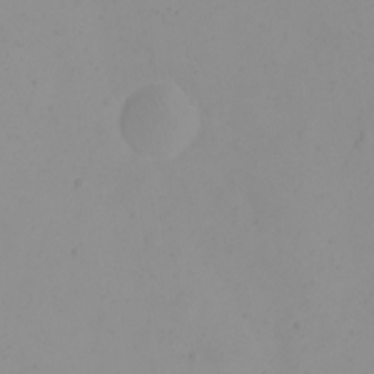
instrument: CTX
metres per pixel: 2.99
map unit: eHh
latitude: 21.6316
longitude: -64.5168
